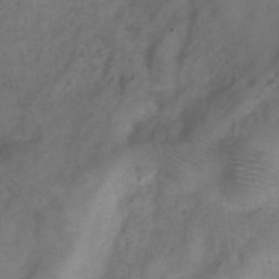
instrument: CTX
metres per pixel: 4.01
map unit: Hve
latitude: -33.1809
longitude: 89.6344
